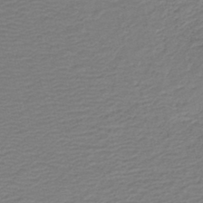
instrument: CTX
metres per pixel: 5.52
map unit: HNb
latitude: -42.3873
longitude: 50.5196
